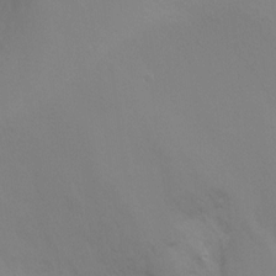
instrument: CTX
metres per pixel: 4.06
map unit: Ht
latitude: -9.8422
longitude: -32.8002
